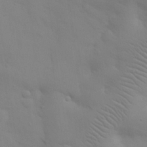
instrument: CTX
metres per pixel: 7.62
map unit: eHh
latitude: 25.4993
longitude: -66.0255
